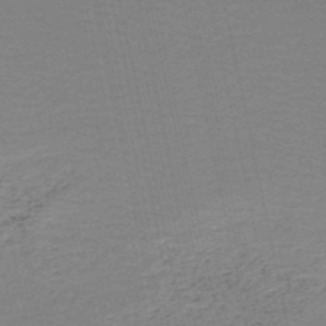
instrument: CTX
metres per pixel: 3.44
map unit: HNb
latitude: -51.6344
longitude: -53.1781
